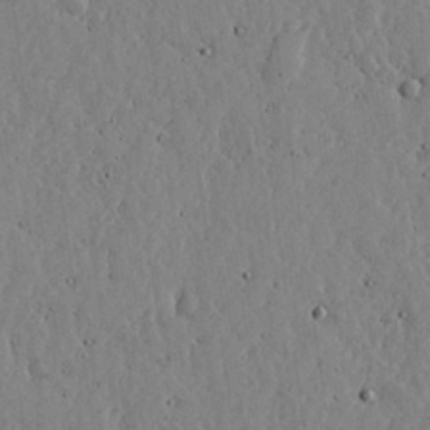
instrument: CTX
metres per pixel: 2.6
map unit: lHvf
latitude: 17.4237
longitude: -113.7638
